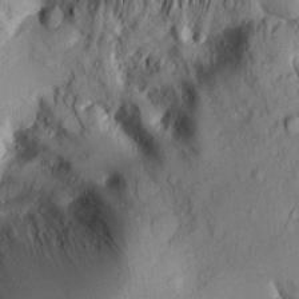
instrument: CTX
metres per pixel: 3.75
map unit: Htu
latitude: -5.5777
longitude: 158.1606
